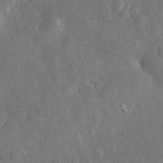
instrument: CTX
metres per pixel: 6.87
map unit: eHh
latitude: 32.3467
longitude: -77.7260
